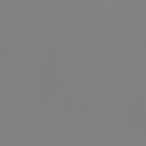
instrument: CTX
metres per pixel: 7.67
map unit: Hto
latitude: -8.7841
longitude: -46.0444
